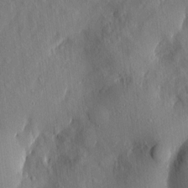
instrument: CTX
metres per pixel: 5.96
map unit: eHh
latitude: 5.2348
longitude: -73.5372
